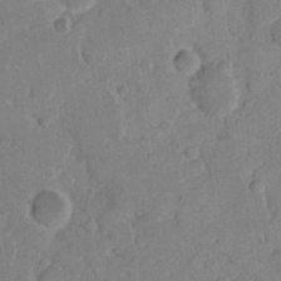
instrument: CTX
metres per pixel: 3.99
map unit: eHh
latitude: 10.4412
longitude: -64.7624
